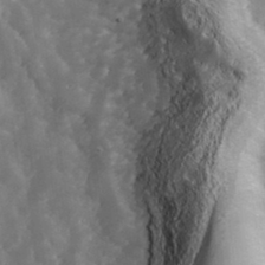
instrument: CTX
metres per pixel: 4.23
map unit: Hve
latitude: 33.3482
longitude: 149.8801
